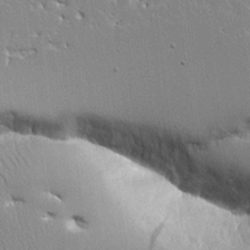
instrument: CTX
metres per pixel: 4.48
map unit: Aa
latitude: 12.1200
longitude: -127.6694
